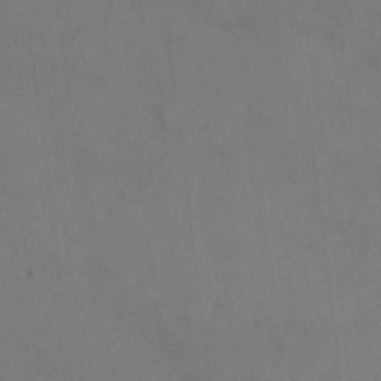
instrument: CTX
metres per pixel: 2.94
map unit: eHh
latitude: 6.0633
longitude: -65.8016
